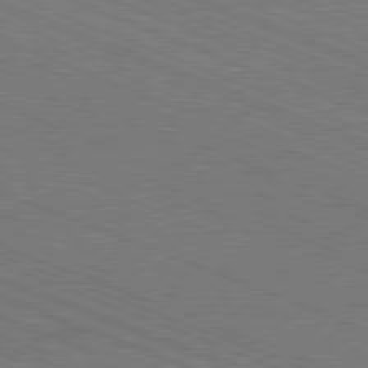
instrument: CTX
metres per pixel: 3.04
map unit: Hpe
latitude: -81.8045
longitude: 17.6155
